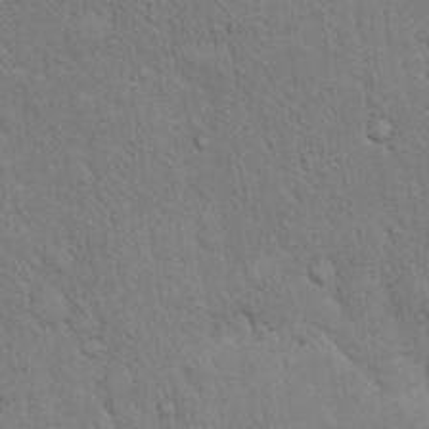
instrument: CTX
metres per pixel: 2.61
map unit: eHh
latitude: 18.6301
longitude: -61.3859
